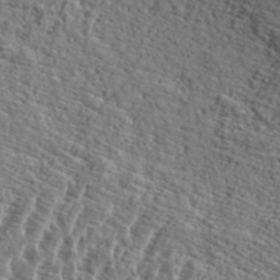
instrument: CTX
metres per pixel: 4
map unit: eHh
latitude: 37.0648
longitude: -135.9150
